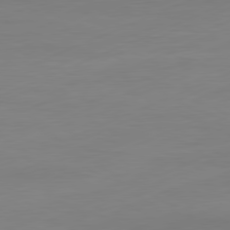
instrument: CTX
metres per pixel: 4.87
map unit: Ap
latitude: -81.7478
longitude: -85.8395
